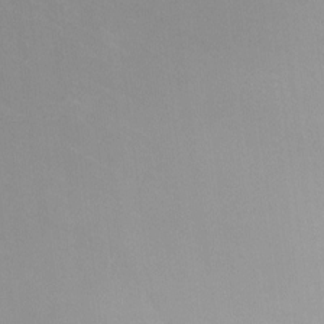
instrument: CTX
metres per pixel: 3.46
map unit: Nhu
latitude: -14.1606
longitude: -56.3278
